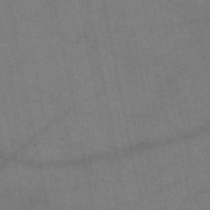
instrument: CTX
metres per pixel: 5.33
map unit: eAb
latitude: 51.4048
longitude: 109.5210
